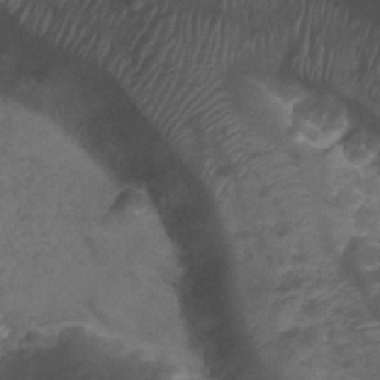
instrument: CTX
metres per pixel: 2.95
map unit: Nhu
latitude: 25.4804
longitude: -53.4993
